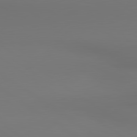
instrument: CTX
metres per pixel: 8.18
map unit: lApd
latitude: 80.8002
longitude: 152.6518
